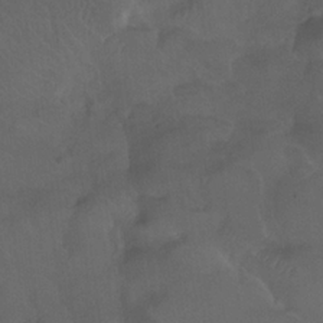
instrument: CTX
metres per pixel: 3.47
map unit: lHb
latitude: -32.0661
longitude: 64.1228
